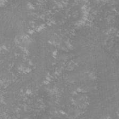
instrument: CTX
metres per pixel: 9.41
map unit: lHvf
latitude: -14.5952
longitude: -99.0836
